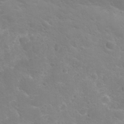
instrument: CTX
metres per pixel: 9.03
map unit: Nhu
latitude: 32.1011
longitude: -50.9135
